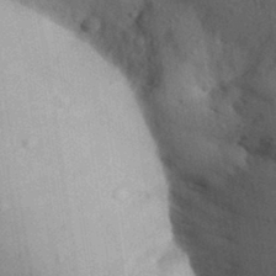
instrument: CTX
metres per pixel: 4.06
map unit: Aa
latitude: 31.9528
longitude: -145.7638
